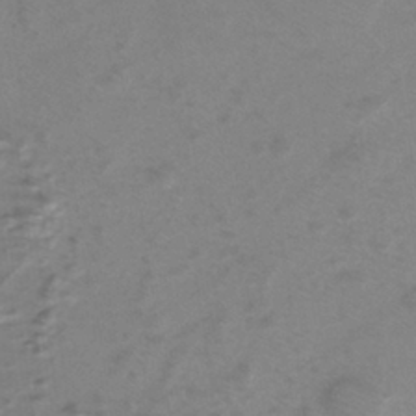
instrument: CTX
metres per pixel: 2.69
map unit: eHh
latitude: -39.7667
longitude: -29.0458
